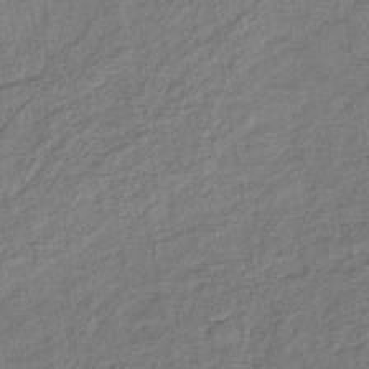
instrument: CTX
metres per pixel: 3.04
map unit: lHb
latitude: -38.2551
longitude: 63.4832
